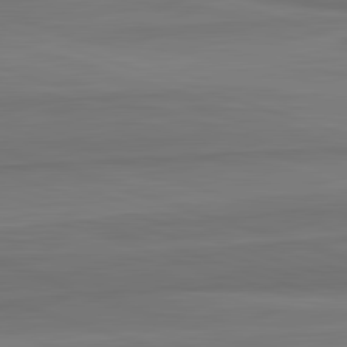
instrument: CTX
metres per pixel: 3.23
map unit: lApd
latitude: 82.6301
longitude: 168.0283
